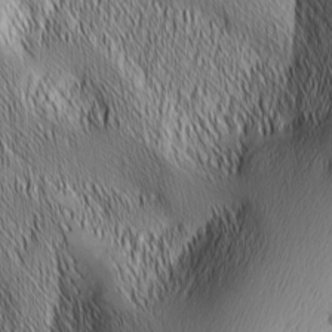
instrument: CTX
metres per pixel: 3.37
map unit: Nhu
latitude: -6.9163
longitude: -151.8961
